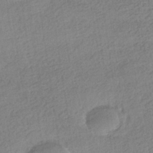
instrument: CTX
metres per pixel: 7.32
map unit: HNhu
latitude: -41.1998
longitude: 96.0661
